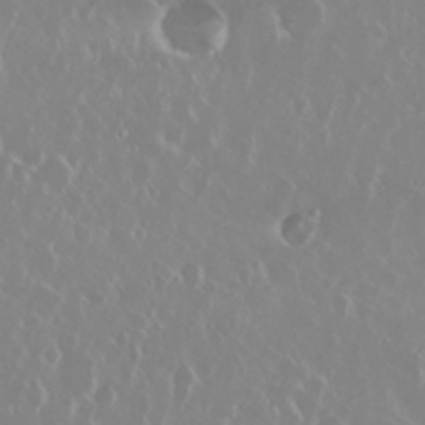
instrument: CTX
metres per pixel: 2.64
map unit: Nhu
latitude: 29.4615
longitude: -61.9150
